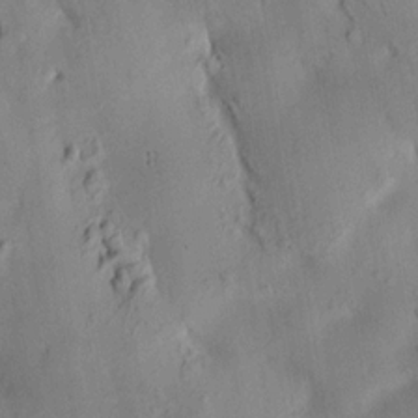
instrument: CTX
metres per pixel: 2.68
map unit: HNhu
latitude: 14.6113
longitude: 12.1039
